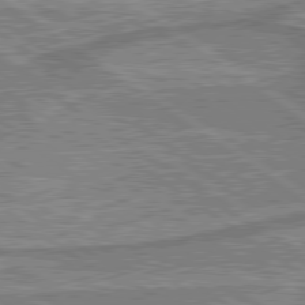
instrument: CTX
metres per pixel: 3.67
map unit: lApd
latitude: 79.6505
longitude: 175.8233
